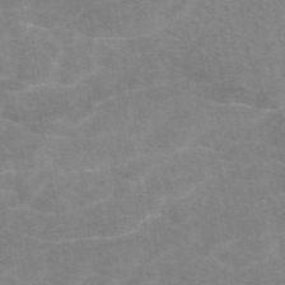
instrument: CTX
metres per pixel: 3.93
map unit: eAb
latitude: 48.5357
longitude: 120.8786
